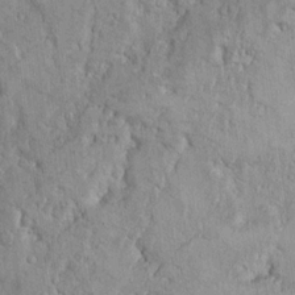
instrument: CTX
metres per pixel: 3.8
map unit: Ht
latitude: 11.6694
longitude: -31.5938
